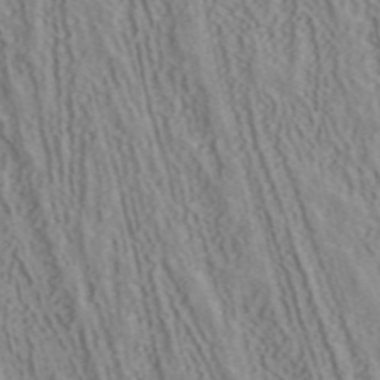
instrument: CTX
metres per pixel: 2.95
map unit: ANa
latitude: 41.0647
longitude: 34.6141
